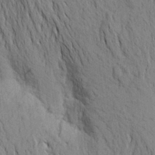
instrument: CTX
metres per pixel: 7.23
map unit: Aa
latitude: 20.0255
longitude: -149.5371
